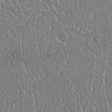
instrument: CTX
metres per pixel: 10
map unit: Nhu
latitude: 25.1592
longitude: -58.8758
